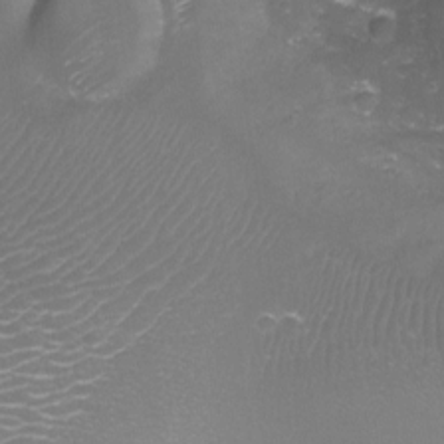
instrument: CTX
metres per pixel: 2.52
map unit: Aa
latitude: -8.1984
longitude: -71.7072
